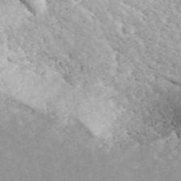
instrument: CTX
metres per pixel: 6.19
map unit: ANa
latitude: 44.3656
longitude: 46.5573
